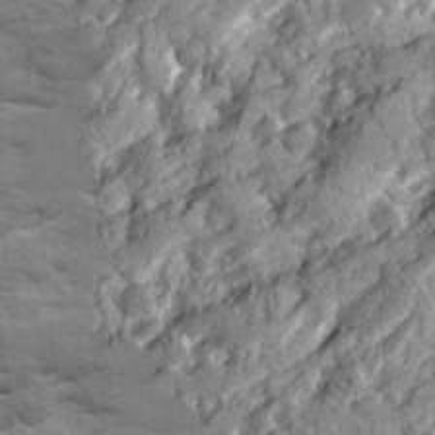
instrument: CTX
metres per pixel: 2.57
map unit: Ave
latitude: 18.8191
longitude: -129.6316
